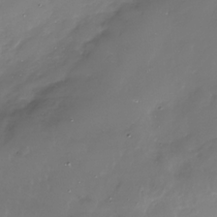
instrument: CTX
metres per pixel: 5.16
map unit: Nhe
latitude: -34.4629
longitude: -89.2159
